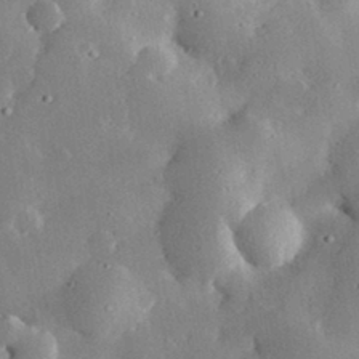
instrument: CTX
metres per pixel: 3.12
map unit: lHvf
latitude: 32.7057
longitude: -84.9892
